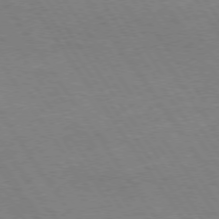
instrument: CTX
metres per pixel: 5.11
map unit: Hpe
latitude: 73.9528
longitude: -140.7813
